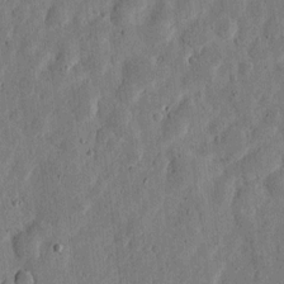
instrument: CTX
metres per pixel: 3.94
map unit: eHh
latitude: 6.3467
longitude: -71.8961
